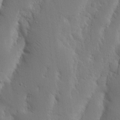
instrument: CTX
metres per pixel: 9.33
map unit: Nhu
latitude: 18.8191
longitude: -75.3671
